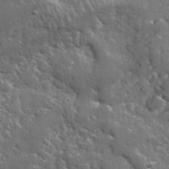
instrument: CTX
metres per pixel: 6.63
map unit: lHvf
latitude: 34.5923
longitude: -87.8205
